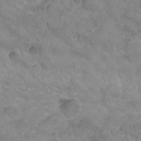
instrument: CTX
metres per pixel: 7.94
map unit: Nhu
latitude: 27.7261
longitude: -53.9528
